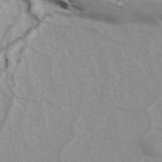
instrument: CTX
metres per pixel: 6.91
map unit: ANa
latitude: 45.2726
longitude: 28.5952
